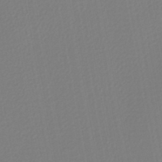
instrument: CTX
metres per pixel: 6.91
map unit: lHb
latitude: -45.5588
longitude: 74.1039
